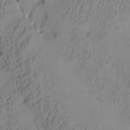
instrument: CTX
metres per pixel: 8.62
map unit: Aa
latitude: 7.4804
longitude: -127.9150
